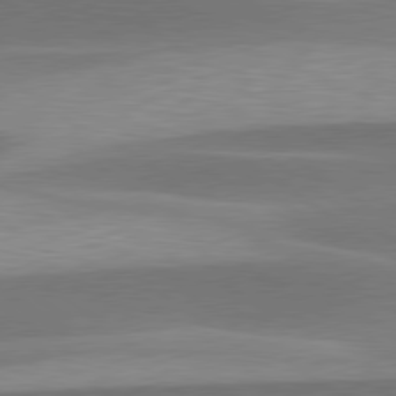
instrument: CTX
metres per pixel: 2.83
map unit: lApd
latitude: 79.7072
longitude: -94.0822
